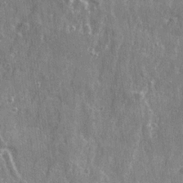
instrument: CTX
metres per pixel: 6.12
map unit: Ave
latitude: 22.2333
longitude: -133.6505
